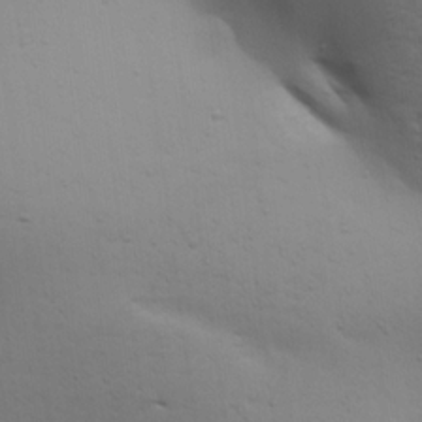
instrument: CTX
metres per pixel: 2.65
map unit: lAa
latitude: 18.7813
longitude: -138.4412
